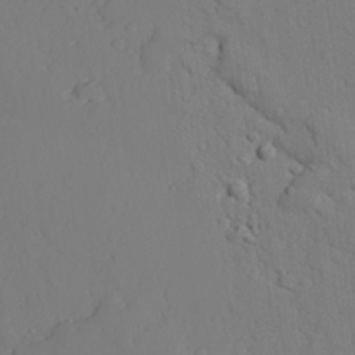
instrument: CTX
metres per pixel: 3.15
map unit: lAvf
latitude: 25.9717
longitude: -110.9136
